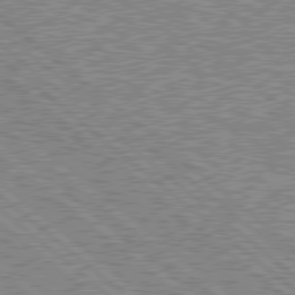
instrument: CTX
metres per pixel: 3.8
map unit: Hpe
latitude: 78.6491
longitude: -143.5749
